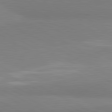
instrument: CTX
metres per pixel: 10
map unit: lApd
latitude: 81.2915
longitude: 158.7274
